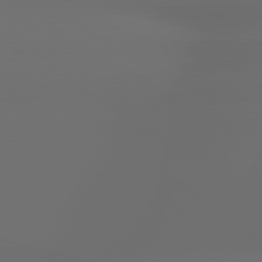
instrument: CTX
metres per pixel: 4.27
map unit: lApd
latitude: 79.5371
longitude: -138.6490
